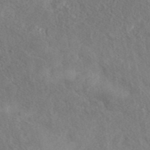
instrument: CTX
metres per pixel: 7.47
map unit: eAb
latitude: 41.3103
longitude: 104.3117
